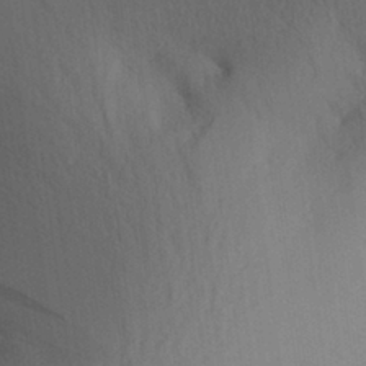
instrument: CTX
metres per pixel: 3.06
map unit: Aa
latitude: 29.4426
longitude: -145.5371
